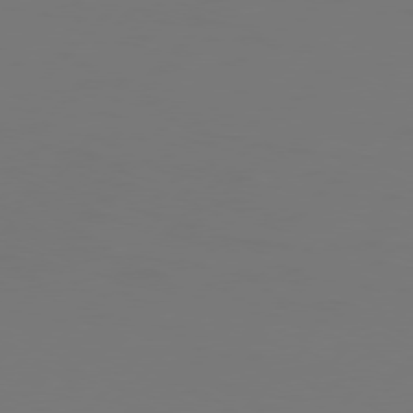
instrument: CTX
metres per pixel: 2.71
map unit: Hpe
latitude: 76.7435
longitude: -137.5560
